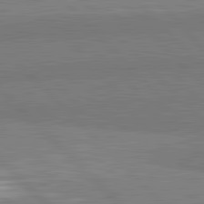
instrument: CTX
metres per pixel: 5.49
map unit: lApd
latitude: 82.1955
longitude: 162.9352
